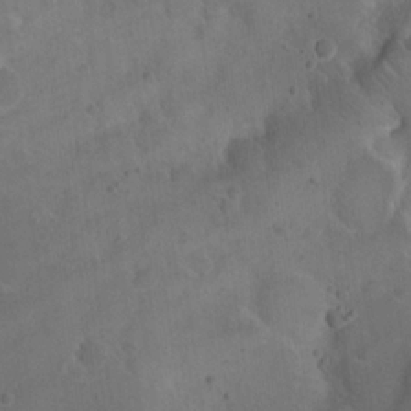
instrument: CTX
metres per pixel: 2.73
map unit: eHh
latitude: 19.3292
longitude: -64.7813
